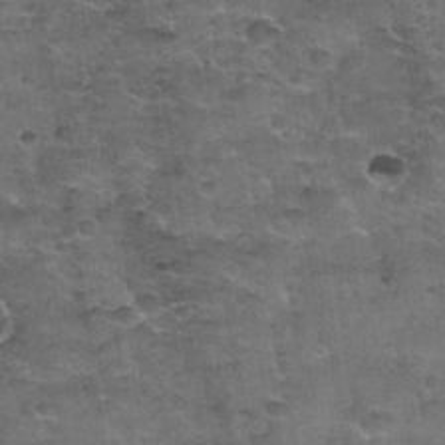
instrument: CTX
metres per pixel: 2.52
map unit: Nhu
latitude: 32.1388
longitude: -53.2726
